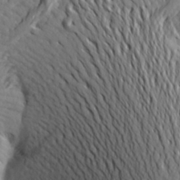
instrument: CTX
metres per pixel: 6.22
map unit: Aa
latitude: 25.5560
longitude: -149.4049
